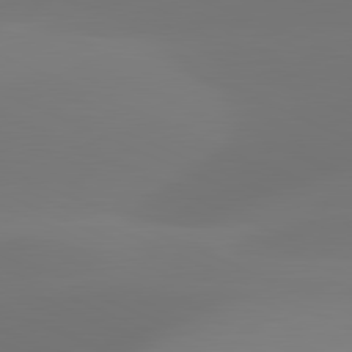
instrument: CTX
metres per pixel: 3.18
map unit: lApd
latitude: 81.8394
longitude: 128.5763
